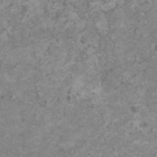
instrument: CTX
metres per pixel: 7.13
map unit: HNhu
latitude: 1.8772
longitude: -1.7071
